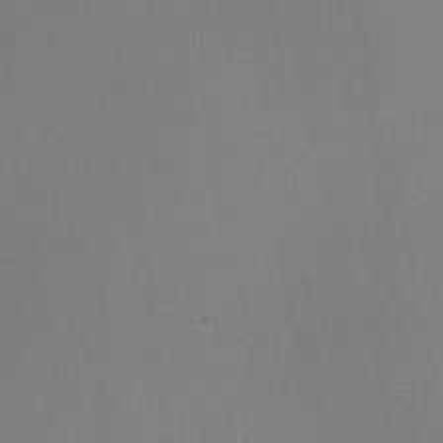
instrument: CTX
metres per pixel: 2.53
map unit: HNhu
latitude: 7.3671
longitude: -0.1200
